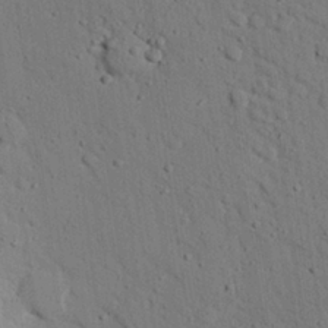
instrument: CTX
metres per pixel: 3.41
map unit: eHh
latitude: 25.7260
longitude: -77.7260
